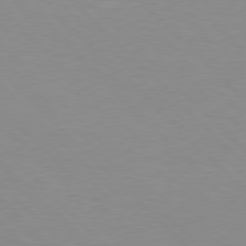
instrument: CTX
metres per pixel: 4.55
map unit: Hpe
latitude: 77.4993
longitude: -160.3845
